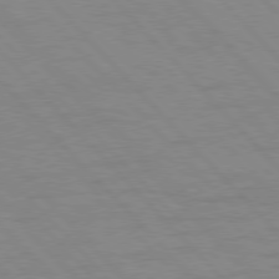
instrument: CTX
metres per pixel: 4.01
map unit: Hpe
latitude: 76.8002
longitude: -154.3656
